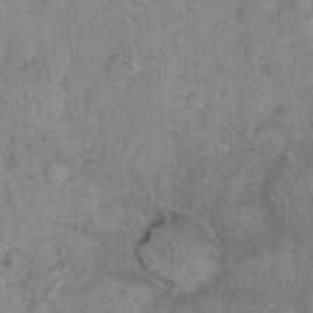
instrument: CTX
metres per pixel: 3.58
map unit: eHh
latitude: 16.0822
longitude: -63.6505
